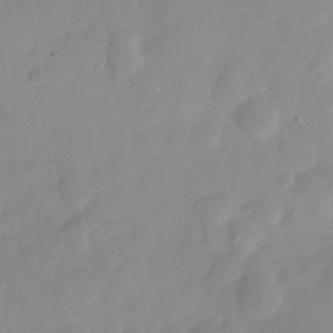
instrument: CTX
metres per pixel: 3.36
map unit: Nve
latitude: -21.8233
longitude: 107.8045
